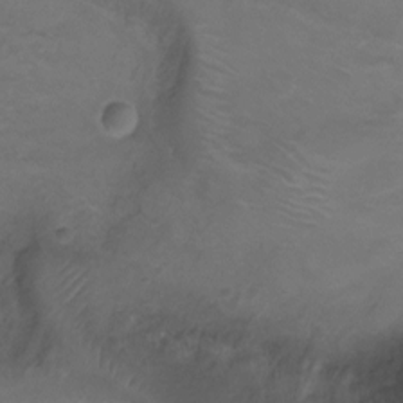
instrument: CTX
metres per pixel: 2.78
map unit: Ht
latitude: -7.9556
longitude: -19.3670
